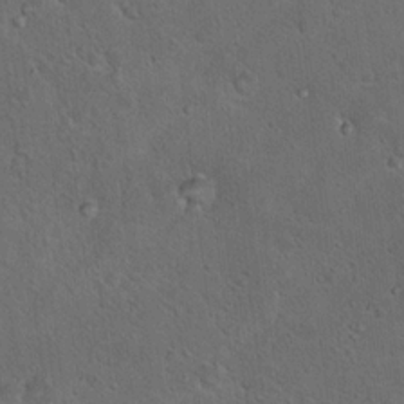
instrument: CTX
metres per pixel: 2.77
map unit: Hto
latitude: 15.9151
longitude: -37.9339
